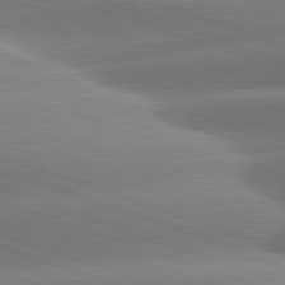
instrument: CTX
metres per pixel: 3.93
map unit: lApd
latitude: 81.2915
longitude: -158.6680
